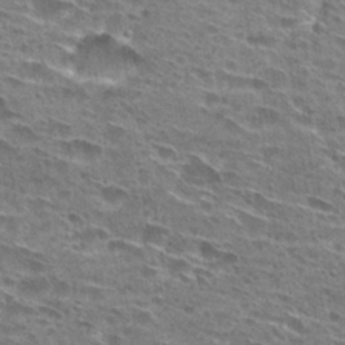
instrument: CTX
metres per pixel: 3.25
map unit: Hto
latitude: 27.6694
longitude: -45.8016
